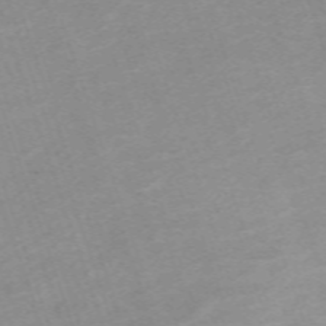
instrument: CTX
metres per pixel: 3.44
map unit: eHh
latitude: -64.4440
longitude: 50.1417
